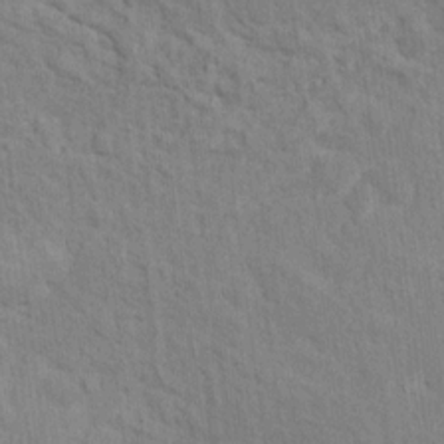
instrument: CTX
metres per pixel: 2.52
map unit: Hto
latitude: 13.7828
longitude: -37.8961
